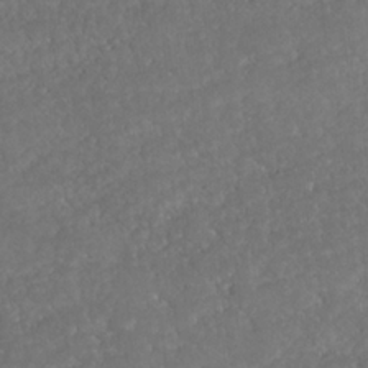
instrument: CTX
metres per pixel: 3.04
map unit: HNhu
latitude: -37.4076
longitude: 33.0109
